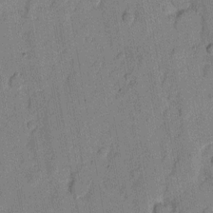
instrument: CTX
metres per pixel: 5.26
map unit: eHh
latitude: 7.7827
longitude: -66.1388
